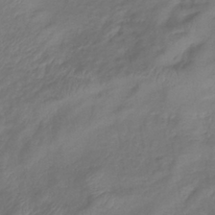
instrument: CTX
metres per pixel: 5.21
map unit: lHb
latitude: -39.0676
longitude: 74.9731
